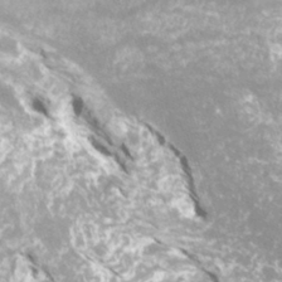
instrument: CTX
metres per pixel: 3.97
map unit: Htu
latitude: -12.0283
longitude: -72.0255
